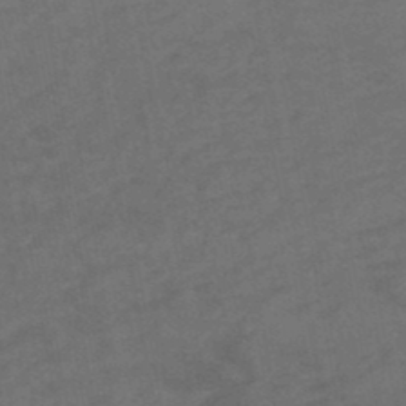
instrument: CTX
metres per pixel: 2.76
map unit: HNhu
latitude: -47.4454
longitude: 89.9556
